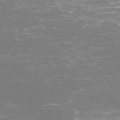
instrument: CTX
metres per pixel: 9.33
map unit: Ap
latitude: -76.0283
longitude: -69.8206
